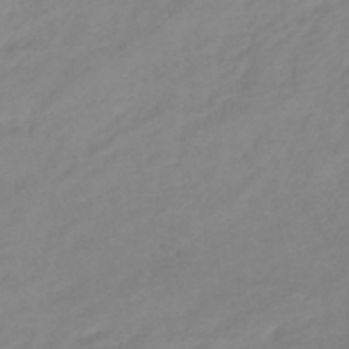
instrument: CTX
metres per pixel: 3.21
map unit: lHb
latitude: -40.5574
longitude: 74.1228
